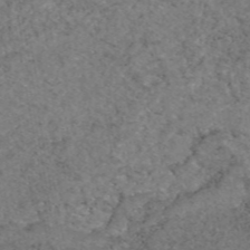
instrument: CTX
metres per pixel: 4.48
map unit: eAb
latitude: 47.6694
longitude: 113.5021
